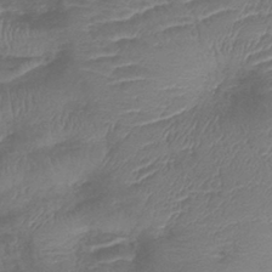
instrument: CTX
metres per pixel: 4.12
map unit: lHb
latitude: -42.3873
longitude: 79.0108
